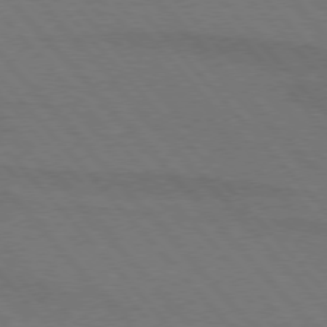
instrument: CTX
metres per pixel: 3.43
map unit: lApd
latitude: 75.2159
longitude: -81.3859
